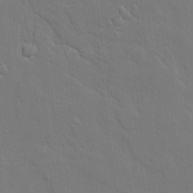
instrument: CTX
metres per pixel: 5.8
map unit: Ave
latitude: 18.2900
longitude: -128.5357
